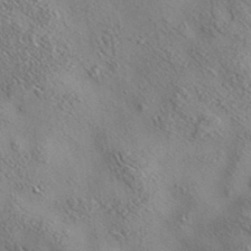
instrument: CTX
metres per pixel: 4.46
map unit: eAb
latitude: 35.7827
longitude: 109.8989
